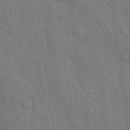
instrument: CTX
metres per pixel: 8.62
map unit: Nhu
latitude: 27.7261
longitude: -68.1956
